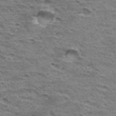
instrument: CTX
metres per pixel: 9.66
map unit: Hto
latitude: 34.8569
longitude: -43.1403
